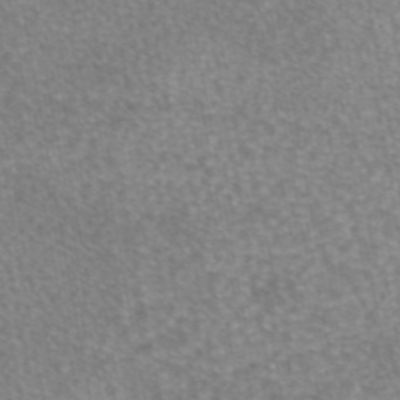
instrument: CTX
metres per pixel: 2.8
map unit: eAb
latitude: 45.3481
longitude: 105.9745
